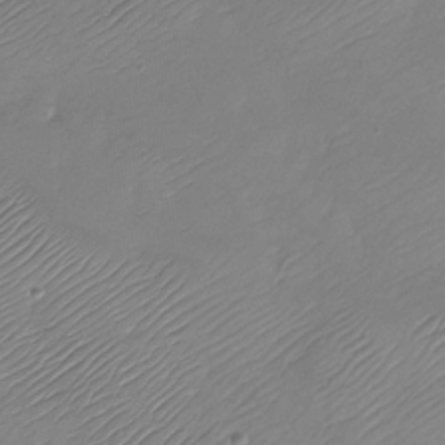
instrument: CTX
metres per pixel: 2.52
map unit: Nhu
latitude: -28.2362
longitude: -60.2522
